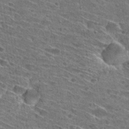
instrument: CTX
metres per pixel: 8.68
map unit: Hto
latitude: 29.4048
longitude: -45.5560
